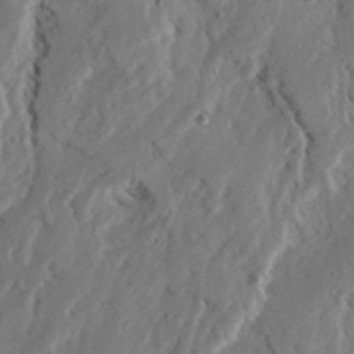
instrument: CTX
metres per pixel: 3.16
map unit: Ave
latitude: 23.0269
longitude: -131.1970
